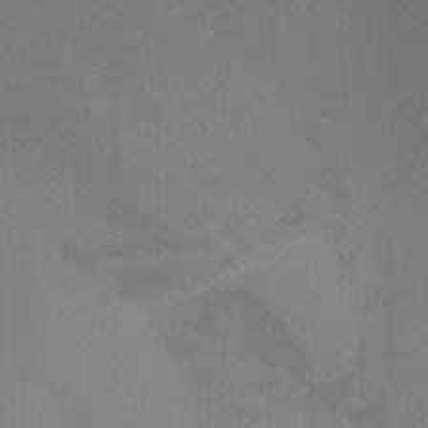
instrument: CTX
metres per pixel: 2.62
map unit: Ht
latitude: -0.9920
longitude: -16.8758
